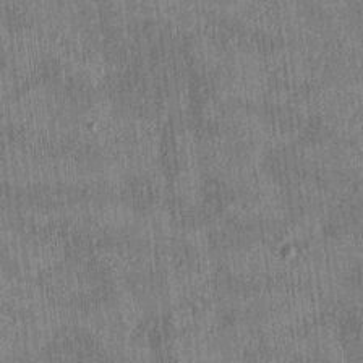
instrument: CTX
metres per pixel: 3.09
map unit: HNhu
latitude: 0.7624
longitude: -6.3467
